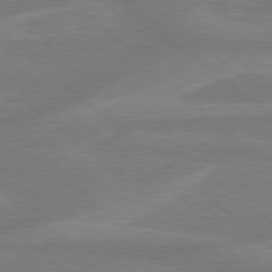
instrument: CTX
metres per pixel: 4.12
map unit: Hpe
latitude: 78.1956
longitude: -153.0837
